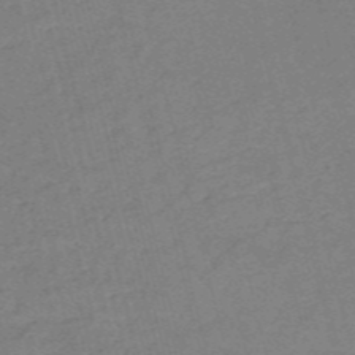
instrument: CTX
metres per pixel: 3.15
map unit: HNb
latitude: -54.5196
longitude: -46.3845
